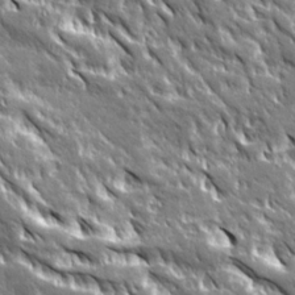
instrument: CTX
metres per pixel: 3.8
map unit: Ave
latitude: 20.0444
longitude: -135.8583
